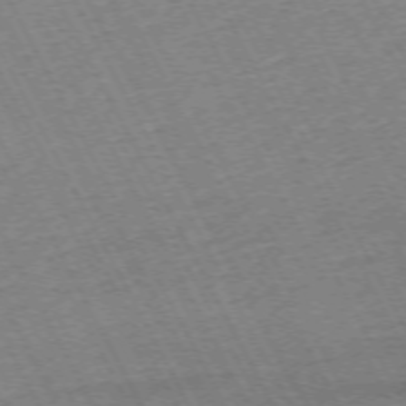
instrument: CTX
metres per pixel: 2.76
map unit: Hpe
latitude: -72.0661
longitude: 10.7463
